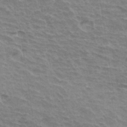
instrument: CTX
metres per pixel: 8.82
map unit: Hto
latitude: 34.1766
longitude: -43.2348
